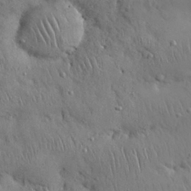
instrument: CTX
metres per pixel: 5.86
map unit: Nhu
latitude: 27.3860
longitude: -68.7624
